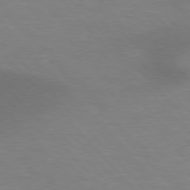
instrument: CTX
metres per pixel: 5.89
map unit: lApd
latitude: 77.2348
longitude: -58.9514
